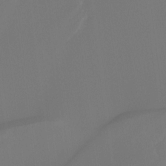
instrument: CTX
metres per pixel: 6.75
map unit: Hto
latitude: -8.5007
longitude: -46.4601
